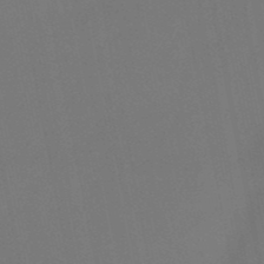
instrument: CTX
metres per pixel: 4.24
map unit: eHb
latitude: -50.5574
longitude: 69.0486
